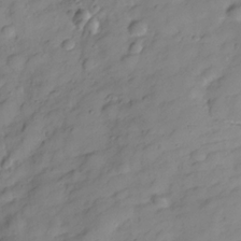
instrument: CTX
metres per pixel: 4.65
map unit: Hve
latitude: -28.5574
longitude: 93.2943
